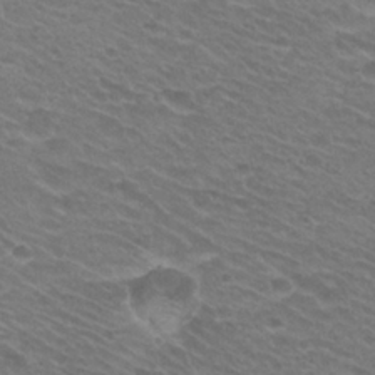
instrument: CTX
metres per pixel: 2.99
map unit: Hto
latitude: 24.9702
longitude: -30.3090
